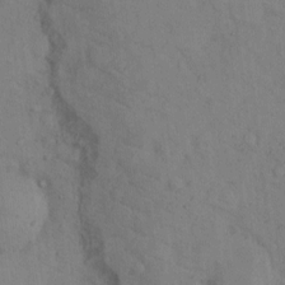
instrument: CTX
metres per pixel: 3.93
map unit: Hto
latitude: 7.2915
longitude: -60.2522
